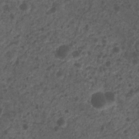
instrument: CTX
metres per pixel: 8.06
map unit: Nhu
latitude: 5.9339
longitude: -18.4601
